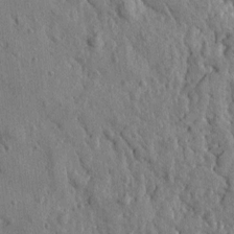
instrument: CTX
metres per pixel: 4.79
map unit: Htu
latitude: -0.2929
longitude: -178.9703
